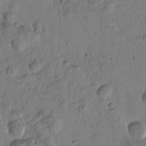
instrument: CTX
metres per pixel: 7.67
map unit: Htu
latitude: -0.5574
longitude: -176.9136
